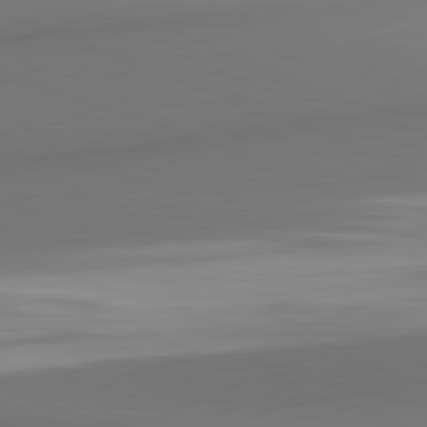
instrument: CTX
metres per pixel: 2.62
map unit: lApd
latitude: 82.0444
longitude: 170.2929
